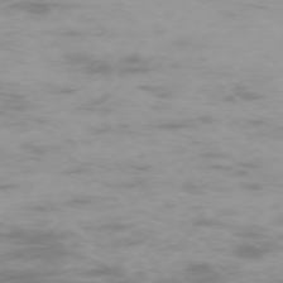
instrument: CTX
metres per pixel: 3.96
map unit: Hpe
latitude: -73.6533
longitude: 4.0661
